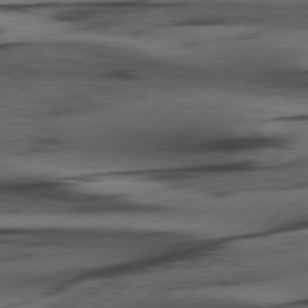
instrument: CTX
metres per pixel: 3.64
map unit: Hpe
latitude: 78.9892
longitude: -120.7058
